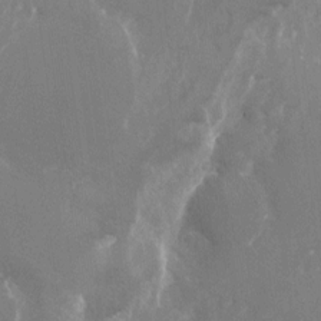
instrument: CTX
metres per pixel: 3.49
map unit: Nhu
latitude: -22.3495
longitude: -72.5546
